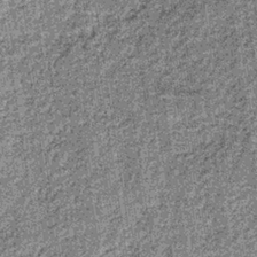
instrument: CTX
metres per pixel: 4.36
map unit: lHb
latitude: -36.6140
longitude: 64.6141
